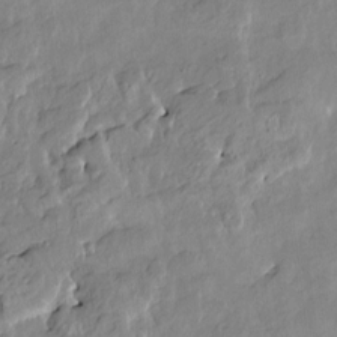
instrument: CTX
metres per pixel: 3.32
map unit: HNhu
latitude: 5.2537
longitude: 3.2564
